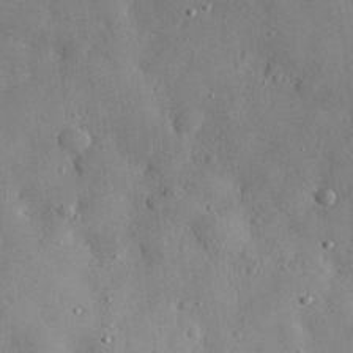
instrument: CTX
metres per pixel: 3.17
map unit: eHh
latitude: 29.1214
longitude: -74.4412
